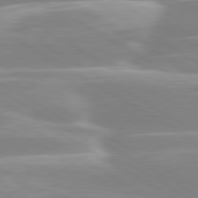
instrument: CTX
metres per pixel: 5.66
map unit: lApd
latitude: 80.2145
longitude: -128.3656
